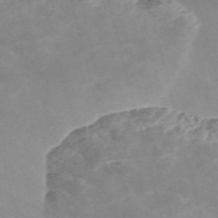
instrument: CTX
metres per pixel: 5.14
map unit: Nve
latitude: -57.7100
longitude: 58.7841
